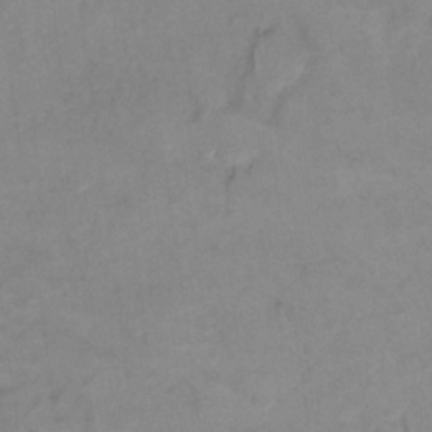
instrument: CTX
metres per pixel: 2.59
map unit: Hto
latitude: 7.2915
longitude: -35.4993
